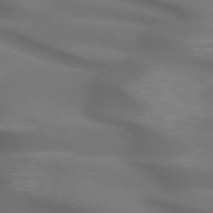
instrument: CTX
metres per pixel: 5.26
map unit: lApd
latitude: 71.9339
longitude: -51.4615
